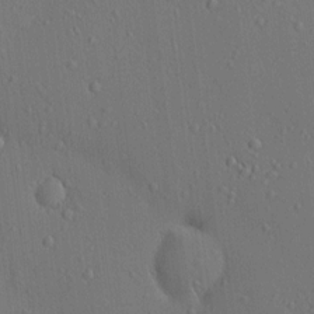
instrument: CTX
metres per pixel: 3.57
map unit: HNhu
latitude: 5.8772
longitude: 15.1620
